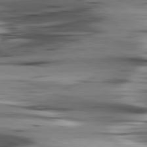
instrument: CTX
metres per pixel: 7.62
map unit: lApd
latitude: 80.5924
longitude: -121.7072
